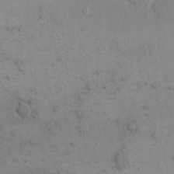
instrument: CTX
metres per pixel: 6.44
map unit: eHh
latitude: 16.1578
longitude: -67.3859
